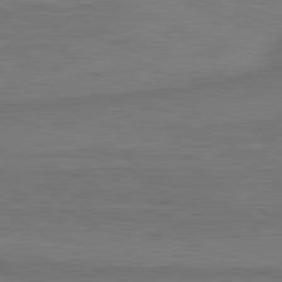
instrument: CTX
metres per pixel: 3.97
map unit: lApd
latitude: 81.8772
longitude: -171.7072
